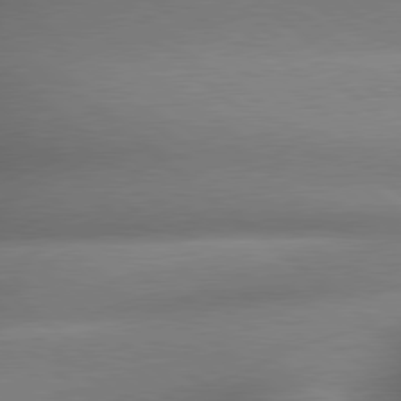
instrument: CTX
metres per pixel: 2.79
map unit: lApd
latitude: 79.4616
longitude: -163.8395
